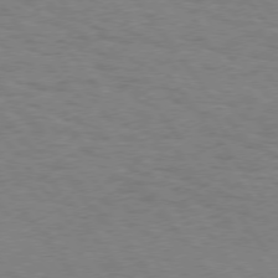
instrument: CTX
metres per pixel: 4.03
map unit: Hpe
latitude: 74.9514
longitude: -150.8191
